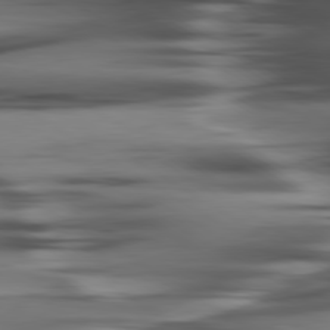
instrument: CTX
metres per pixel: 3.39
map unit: lApd
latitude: 80.2522
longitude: -121.7450
